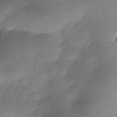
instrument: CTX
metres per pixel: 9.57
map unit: Nhe
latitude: -35.0297
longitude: -145.8772
